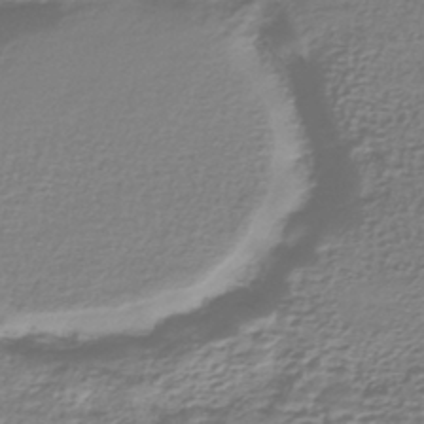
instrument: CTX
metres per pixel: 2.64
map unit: lHb
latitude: -42.5573
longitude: 70.9164
